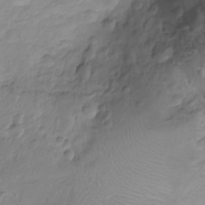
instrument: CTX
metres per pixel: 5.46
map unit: Nhu
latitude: -15.5966
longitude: -26.0633
